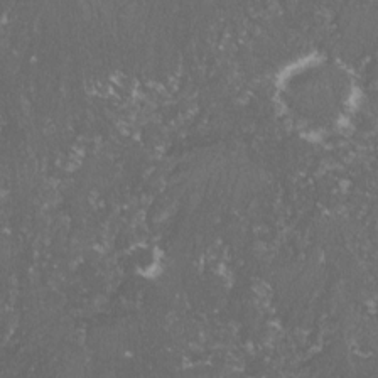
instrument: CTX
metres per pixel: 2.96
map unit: lHvf
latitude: -15.3321
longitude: -99.3859
